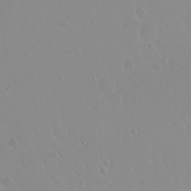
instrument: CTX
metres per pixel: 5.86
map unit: eHh
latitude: 1.6882
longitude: -54.8191
